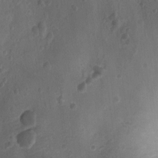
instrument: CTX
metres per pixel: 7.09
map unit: Ht
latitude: -10.3495
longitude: -22.4979
